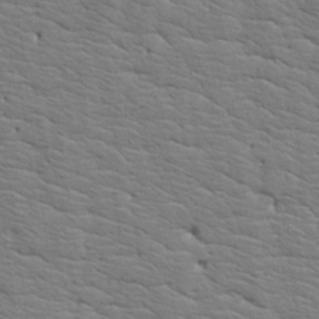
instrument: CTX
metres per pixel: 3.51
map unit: Aa
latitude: 19.5371
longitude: -141.8394
